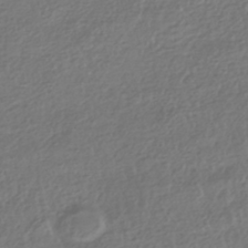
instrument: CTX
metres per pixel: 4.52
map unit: HNhu
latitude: -42.5006
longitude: 98.0472
